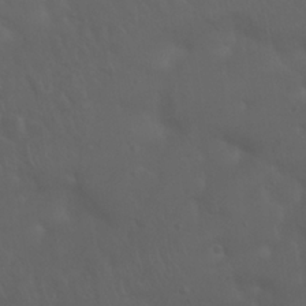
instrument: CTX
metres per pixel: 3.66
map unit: Nhu
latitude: 22.9703
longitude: -65.4804
